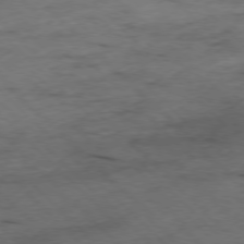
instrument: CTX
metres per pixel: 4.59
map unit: Ap
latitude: -77.9556
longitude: -61.4048
